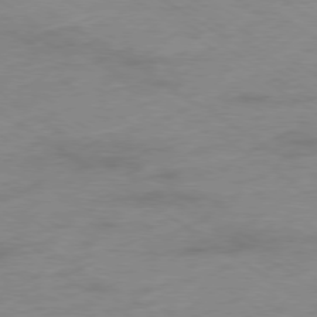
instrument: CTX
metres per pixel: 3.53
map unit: Ap
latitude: -78.8597
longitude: -59.0081
